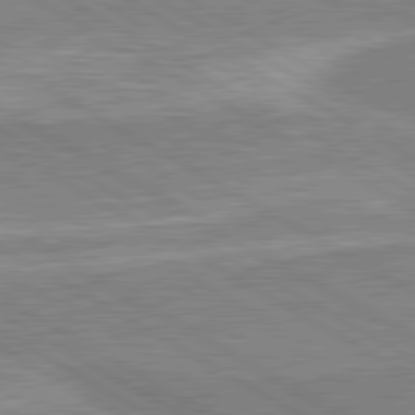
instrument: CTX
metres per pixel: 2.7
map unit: lApd
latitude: 80.5546
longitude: 142.8219
